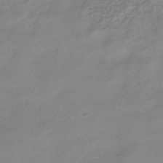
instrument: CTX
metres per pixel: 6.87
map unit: HNhu
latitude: -40.6329
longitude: 96.6141
